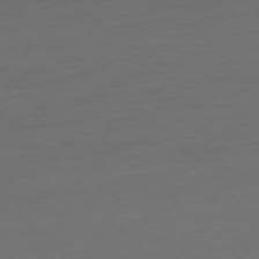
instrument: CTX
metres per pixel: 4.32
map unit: Ap
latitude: -76.9353
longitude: -71.4426
